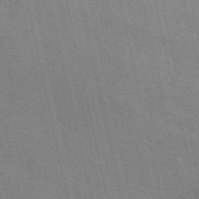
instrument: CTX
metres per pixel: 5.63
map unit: ANa
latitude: 49.8016
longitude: -73.6505
